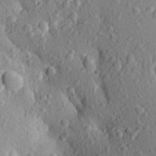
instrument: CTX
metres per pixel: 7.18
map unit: Aa
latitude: 25.6882
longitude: -150.1011
